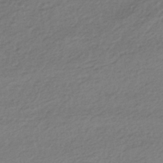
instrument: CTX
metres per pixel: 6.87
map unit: HNhu
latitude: -43.5588
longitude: 97.3888
